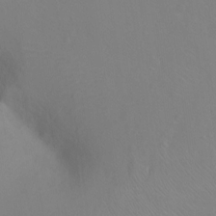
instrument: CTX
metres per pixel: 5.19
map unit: Ht
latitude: -9.2376
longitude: -36.9892
